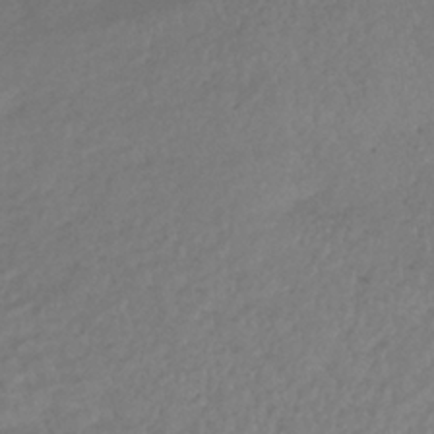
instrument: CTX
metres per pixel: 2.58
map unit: lHb
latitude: -38.0094
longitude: 70.0283
